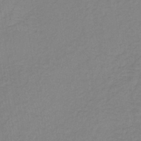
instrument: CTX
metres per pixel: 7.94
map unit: lHb
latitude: -41.3132
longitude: 64.2929
